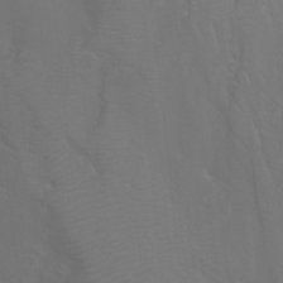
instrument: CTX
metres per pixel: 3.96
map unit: Nhu
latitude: -7.7855
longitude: -75.3860
